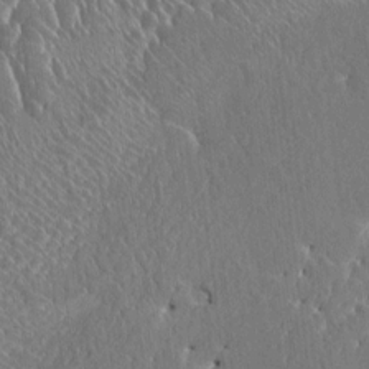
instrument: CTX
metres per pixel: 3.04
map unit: HNhu
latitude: 4.5546
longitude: 7.9367
